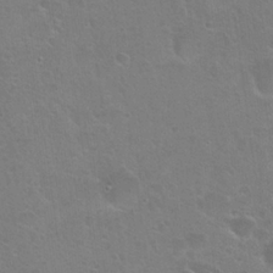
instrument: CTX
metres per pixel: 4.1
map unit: Hto
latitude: 24.2711
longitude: -50.8758
